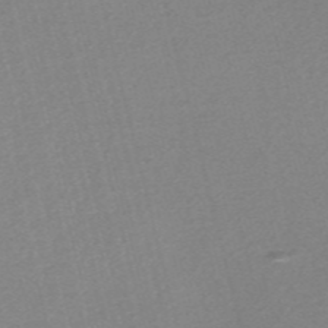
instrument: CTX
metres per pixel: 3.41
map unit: Nve
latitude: -56.2739
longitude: 60.7463
